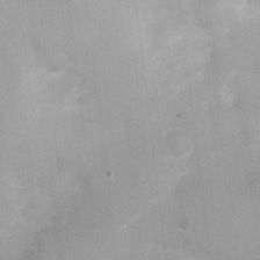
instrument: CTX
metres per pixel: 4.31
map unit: Nhu
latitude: 1.6693
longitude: -16.1766
